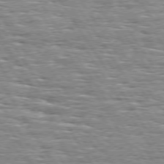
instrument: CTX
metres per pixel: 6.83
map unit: Hpe
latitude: 74.3845
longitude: -137.8017
